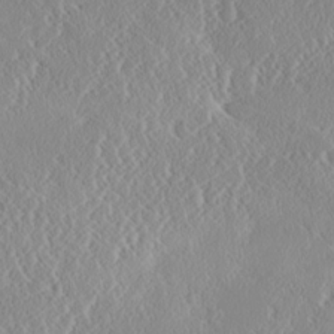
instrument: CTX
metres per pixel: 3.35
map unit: Ave
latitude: 18.1200
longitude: -137.5938
